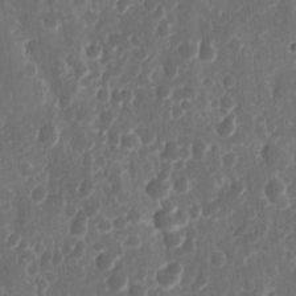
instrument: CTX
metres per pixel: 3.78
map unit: eHh
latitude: 11.3482
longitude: -72.6302
